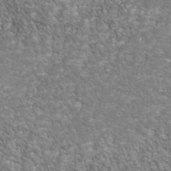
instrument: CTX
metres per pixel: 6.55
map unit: Nhu
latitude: -40.3873
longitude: -84.9892
